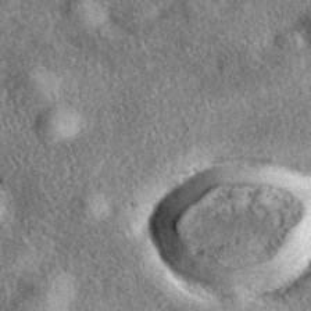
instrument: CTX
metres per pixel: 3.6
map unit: eAb
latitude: 39.6883
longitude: 107.7100
